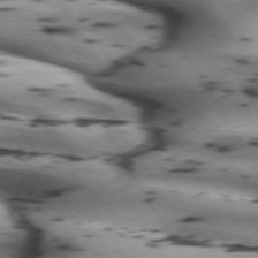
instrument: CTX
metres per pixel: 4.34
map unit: lApd
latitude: 72.3279
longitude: -52.3467
